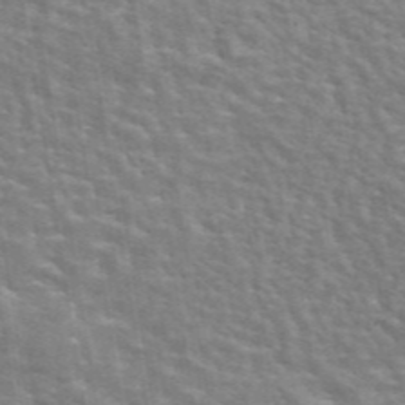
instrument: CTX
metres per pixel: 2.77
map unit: eAb
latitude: 44.6112
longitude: 112.0094
